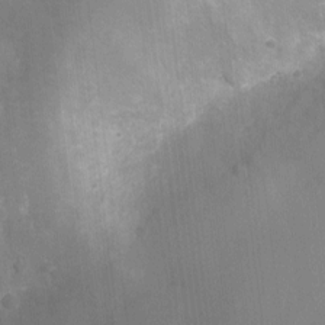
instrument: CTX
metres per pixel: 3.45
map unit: Ht
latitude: -8.8786
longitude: -22.0822
